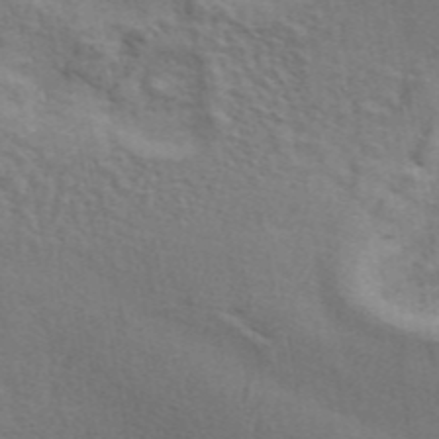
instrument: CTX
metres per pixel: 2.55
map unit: ANa
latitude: 46.4601
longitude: 24.5951
